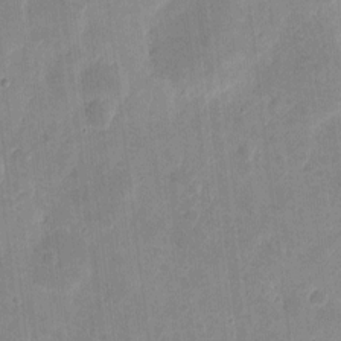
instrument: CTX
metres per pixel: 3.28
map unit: eHh
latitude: 8.1389
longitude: -72.9703
